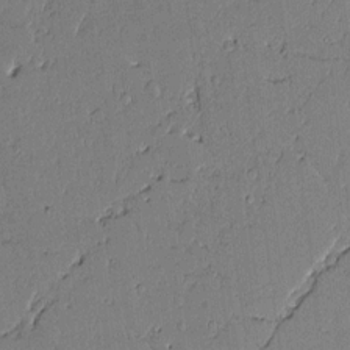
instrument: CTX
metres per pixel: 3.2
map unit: Aa
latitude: 11.1403
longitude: -128.7624
